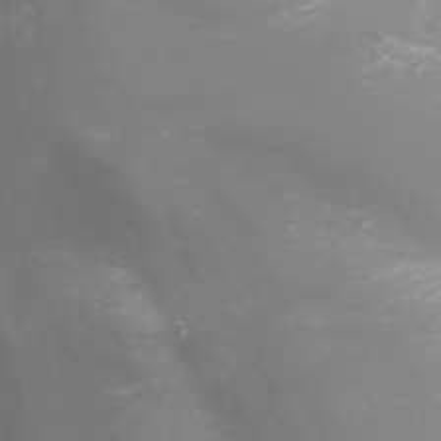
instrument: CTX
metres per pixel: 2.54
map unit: Nhu
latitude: -1.7856
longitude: -75.9150
